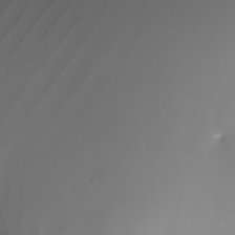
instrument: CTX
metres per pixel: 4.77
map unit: Nhu
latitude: -7.8422
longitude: -93.3670
